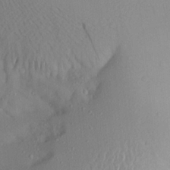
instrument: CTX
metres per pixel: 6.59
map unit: Aa
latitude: 21.4616
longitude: -146.2523
